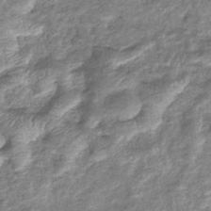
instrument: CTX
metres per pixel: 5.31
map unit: eHb
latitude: -37.0864
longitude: 77.4643
